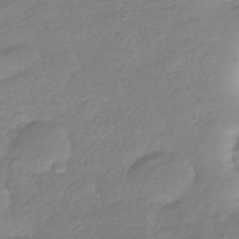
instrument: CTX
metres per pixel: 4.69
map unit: HNhu
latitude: -41.1809
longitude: 93.9556
